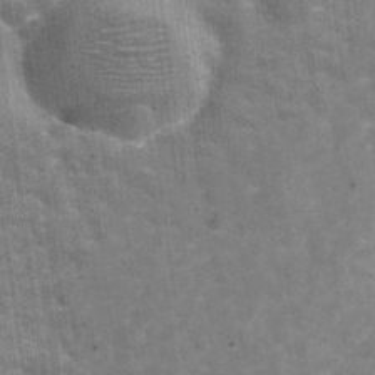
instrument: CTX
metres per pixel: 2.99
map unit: Hve
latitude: -30.3117
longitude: 93.4265
